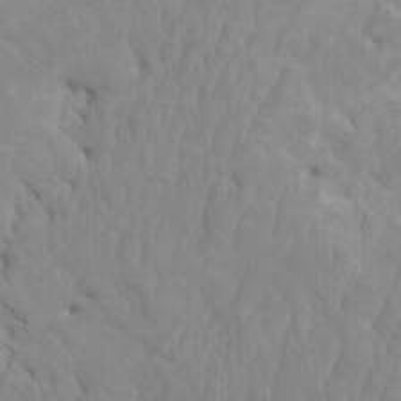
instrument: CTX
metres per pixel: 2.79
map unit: HNhu
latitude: 3.6127
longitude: -2.3467
